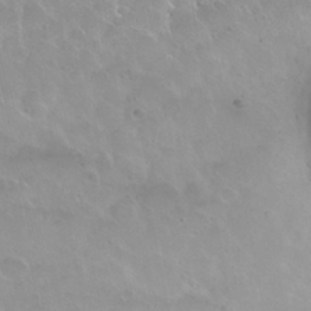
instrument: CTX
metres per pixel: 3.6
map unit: Nhu
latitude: 30.0633
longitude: -55.4048
